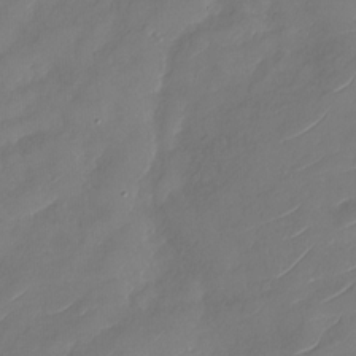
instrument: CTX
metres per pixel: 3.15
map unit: Nhu
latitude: -29.8800
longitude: -72.5924
